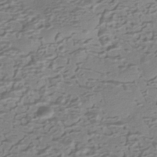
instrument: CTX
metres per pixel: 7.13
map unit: HNhu
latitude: -42.2172
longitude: 100.6896
